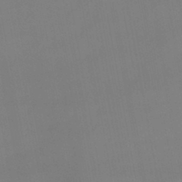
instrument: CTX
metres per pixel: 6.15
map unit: lHb
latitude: -45.7856
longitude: 75.0865
